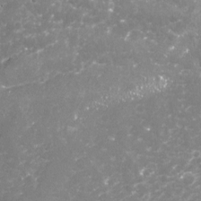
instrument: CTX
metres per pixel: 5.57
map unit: Nhu
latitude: -18.0850
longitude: -57.6882
